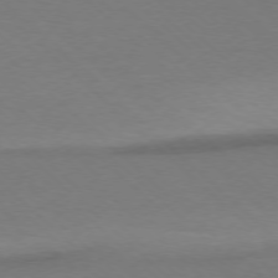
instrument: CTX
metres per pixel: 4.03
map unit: Ap
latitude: -77.5399
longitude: -70.1389
